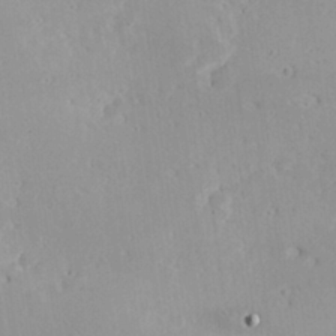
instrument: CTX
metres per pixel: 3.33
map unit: Hve
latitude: 25.9528
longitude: -94.3090
